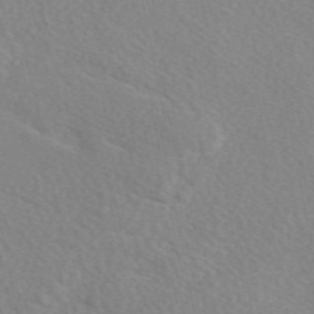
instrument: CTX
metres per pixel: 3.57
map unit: eAb
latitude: 49.3860
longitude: 117.7477
